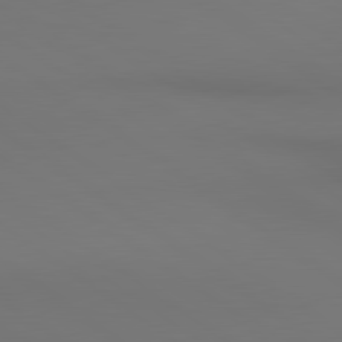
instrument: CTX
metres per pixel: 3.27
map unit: lApd
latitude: 80.6679
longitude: 153.0675
